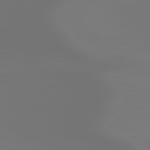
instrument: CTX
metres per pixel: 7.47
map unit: Hpe
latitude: 78.4790
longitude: -129.1592
